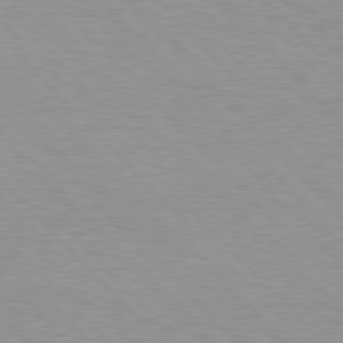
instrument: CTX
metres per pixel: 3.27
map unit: Hpe
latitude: 76.8947
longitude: -152.5357
